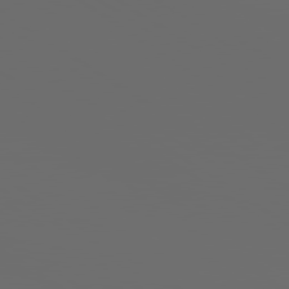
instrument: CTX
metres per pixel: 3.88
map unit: lApd
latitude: 79.7450
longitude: 164.0283
